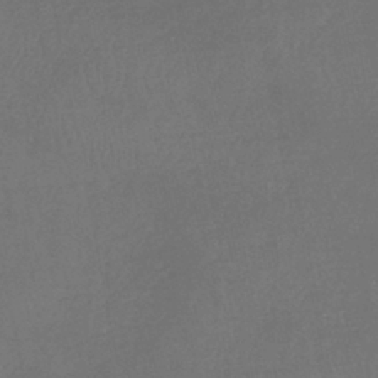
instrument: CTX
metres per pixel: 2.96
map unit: eHb
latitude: -39.1809
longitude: 77.0297
